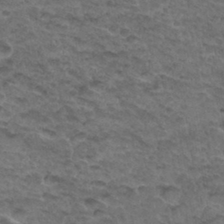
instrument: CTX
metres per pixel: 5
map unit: Hto
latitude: 33.1781
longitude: -48.1956
